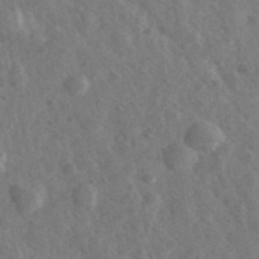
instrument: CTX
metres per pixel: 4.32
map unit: Ave
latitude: 38.3278
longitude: -107.1403
